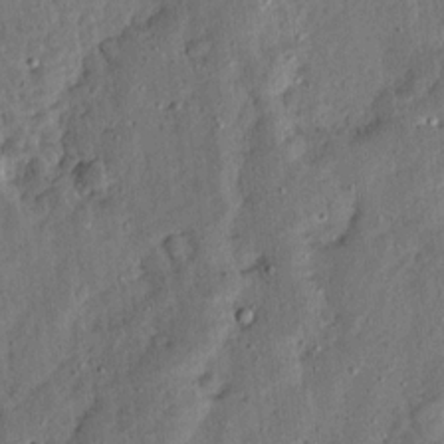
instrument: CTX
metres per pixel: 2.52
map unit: Ave
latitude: 13.5182
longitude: -137.0081
